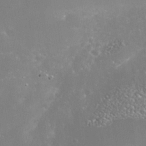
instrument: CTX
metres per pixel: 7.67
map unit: Nhe
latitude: -37.7666
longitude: -113.1403
